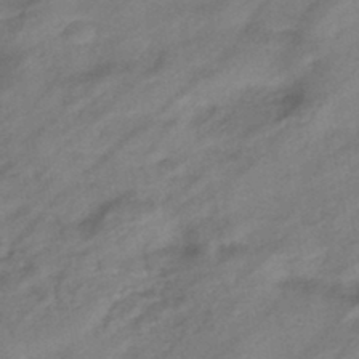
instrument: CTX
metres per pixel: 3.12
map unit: eHb
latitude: -43.7666
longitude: 85.3887
